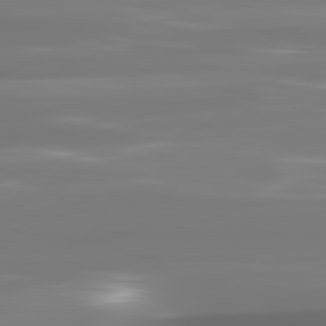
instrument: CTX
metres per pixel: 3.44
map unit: lApd
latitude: 81.7261
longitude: -144.3278
